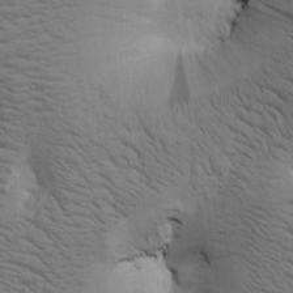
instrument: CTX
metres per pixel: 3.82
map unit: Htu
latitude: -0.2551
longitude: 174.1983
